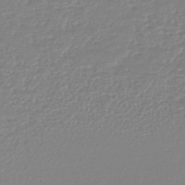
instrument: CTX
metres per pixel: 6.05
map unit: lHb
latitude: -44.3684
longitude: 69.1242
